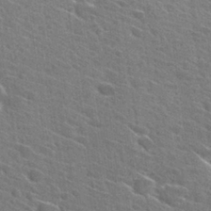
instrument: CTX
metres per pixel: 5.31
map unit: Hto
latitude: 27.9906
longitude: -45.4993
